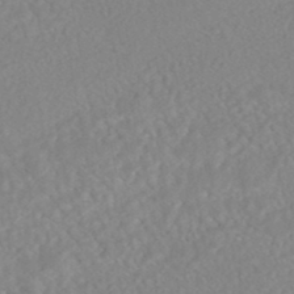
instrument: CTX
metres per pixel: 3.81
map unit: HNhu
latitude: -45.9556
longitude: 107.4455
